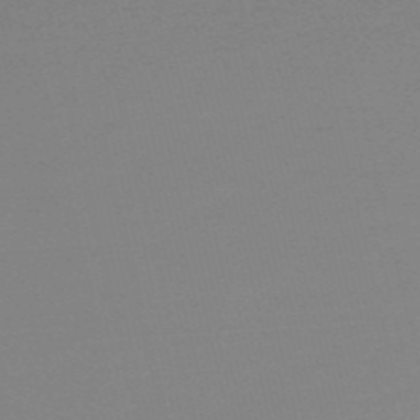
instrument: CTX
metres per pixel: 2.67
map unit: HNb
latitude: -55.7856
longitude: -40.4601
